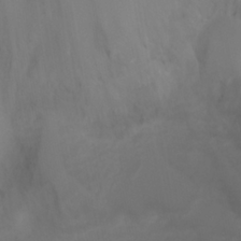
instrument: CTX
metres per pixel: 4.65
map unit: Ht
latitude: 0.7624
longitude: -21.9717
